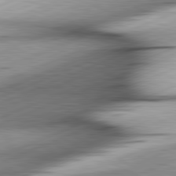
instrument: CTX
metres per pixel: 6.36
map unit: lApd
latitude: 81.7072
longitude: -166.1577
